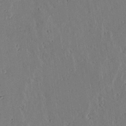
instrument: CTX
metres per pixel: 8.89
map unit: lAvf
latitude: 15.7450
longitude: -125.8016
